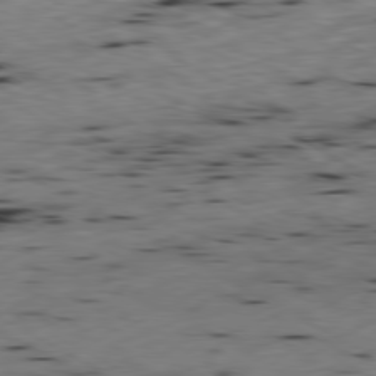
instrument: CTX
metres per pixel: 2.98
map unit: Ap
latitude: -80.4251
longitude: -70.2711
